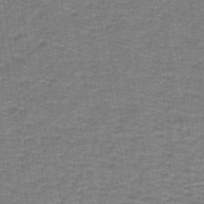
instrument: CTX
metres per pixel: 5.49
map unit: lHb
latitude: -40.5385
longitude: 55.4266
